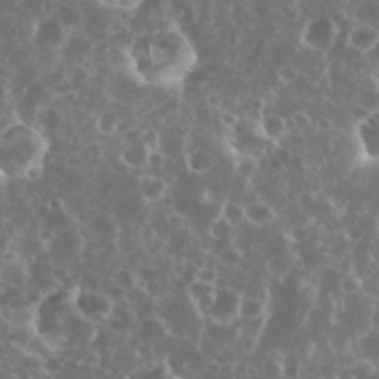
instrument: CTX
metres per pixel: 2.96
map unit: eHh
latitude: 35.2537
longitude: -59.4426
